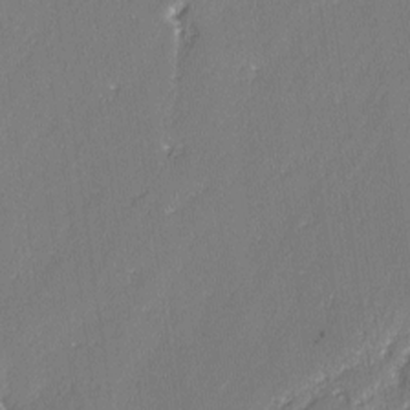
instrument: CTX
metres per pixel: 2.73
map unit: lAvf
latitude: -2.8785
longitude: -107.4237
